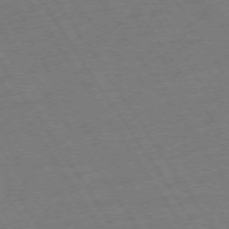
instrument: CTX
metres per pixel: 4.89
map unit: Ap
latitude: -73.9178
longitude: -71.3481
